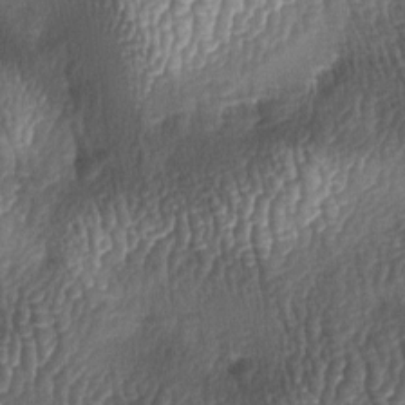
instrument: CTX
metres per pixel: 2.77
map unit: lAa
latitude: -5.7288
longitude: -127.6505
